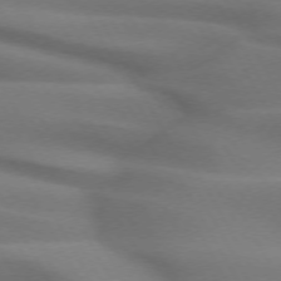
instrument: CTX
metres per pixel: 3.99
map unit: lApd
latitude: 72.1200
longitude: -51.2537
